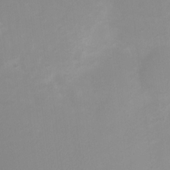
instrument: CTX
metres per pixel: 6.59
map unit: Ht
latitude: 3.1781
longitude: -22.6679
